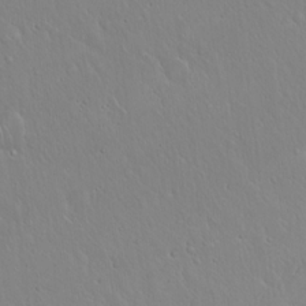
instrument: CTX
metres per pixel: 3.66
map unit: Hto
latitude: 17.1970
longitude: -56.9513
